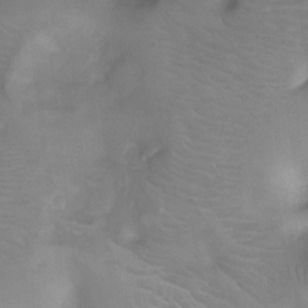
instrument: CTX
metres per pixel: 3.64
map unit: Ht
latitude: -4.6518
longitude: -28.4034
